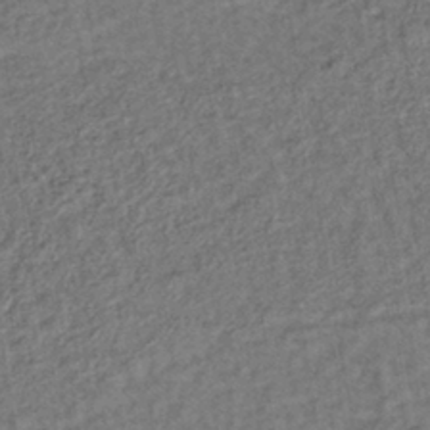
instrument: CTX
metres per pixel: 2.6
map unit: lHb
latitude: -38.7463
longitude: 62.5951
